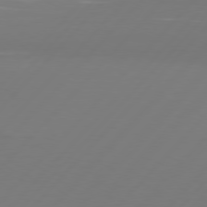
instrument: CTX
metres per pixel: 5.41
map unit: Hpe
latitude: 76.8758
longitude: -137.8584
